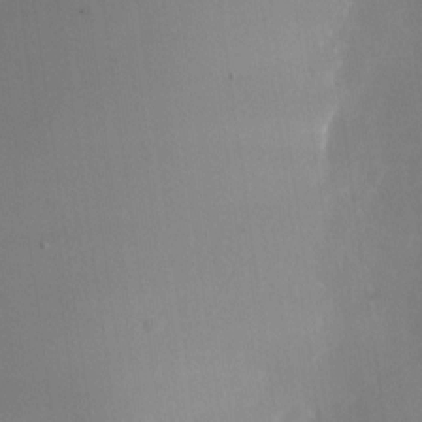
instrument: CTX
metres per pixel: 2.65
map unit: Nhu
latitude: -24.0094
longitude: -70.7246
